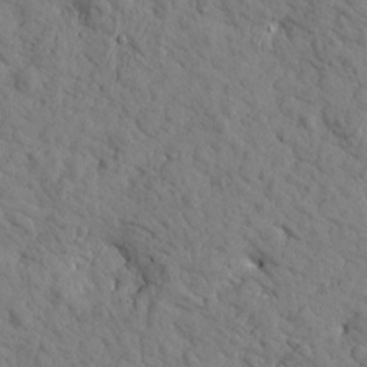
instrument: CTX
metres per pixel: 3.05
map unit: Htu
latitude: 1.8394
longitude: 178.4251
